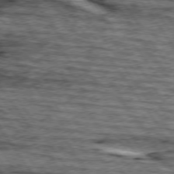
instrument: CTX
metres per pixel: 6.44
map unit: lApd
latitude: 75.0270
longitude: -72.9892
